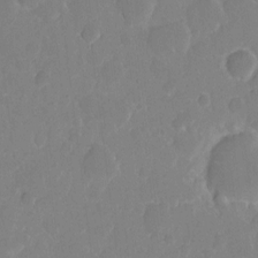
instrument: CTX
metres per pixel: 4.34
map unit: eHh
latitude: 5.4804
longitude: -66.3467
